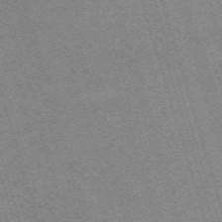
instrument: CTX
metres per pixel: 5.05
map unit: eHh
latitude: -62.5196
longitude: 49.5588
